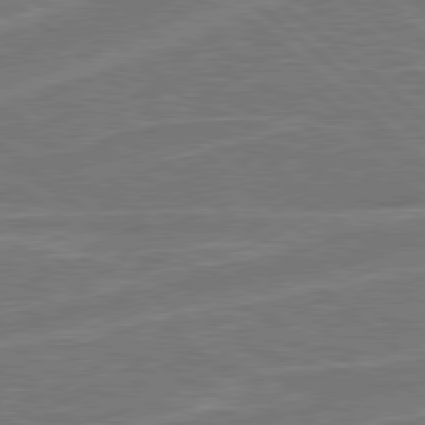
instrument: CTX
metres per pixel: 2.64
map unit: Hpe
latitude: 78.6302
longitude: -152.4034
